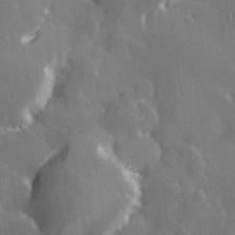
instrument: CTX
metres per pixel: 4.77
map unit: Hve
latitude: 28.3656
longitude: 145.7667
